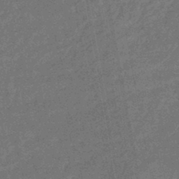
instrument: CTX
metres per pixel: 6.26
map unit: HNhu
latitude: -45.1053
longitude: 99.6155
